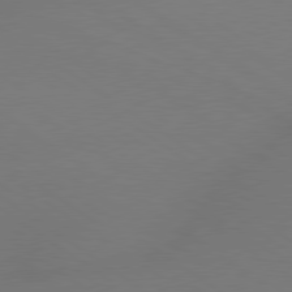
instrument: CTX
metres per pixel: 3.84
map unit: lApd
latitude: 79.3482
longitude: -151.8016
